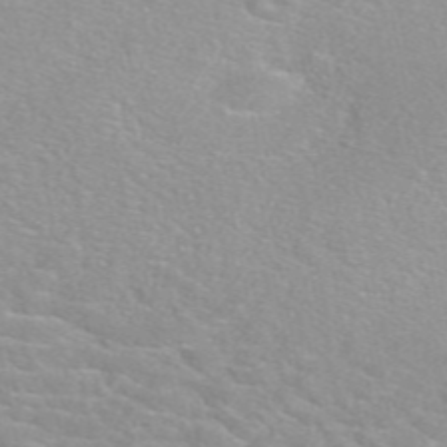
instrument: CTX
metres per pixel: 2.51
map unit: eAb
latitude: 49.0458
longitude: 118.8975
